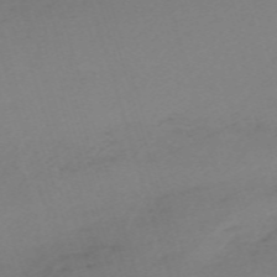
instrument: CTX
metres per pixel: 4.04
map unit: eHh
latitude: -61.4832
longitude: 51.2187
